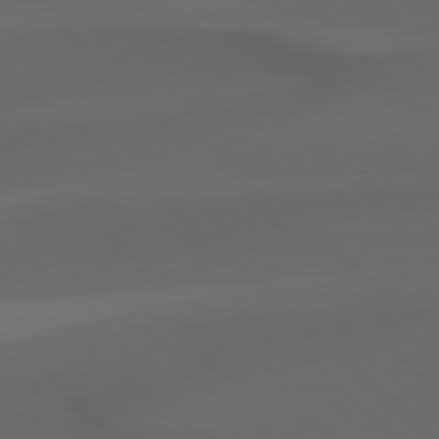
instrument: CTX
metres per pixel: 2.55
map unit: Hpe
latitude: 77.9717
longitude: -164.9514
